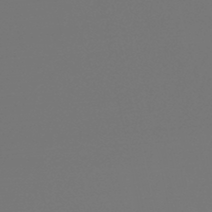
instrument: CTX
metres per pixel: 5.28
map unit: lHb
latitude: -47.5210
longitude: 59.7288
